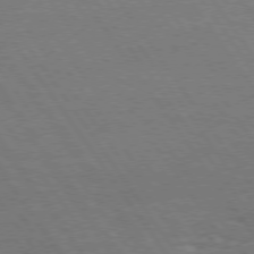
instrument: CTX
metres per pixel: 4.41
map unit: Hpe
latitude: 74.8947
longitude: -142.3278
